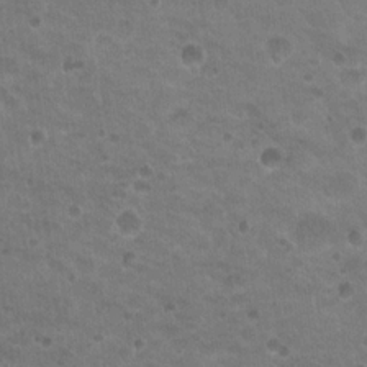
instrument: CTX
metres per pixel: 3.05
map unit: Nhu
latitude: 18.1766
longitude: -32.6302
